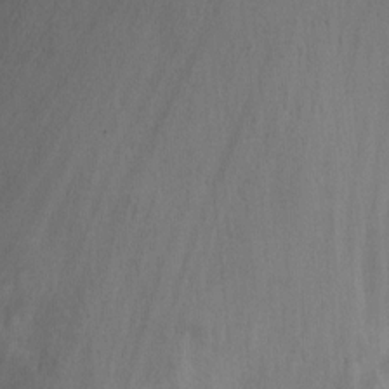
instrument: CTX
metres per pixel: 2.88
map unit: Ht
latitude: -2.1227
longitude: -32.7624
